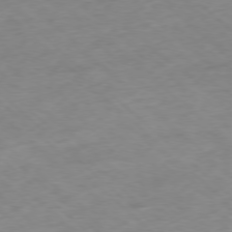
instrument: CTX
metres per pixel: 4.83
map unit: Ap
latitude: -77.7856
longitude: -79.2348
